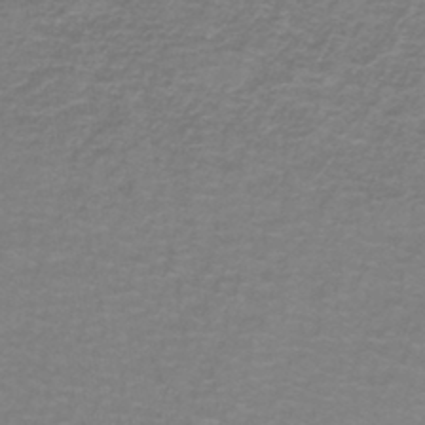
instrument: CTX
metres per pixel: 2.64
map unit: lHb
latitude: -41.8989
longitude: 56.5951
